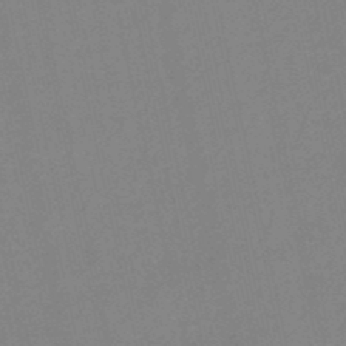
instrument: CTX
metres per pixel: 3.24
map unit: eHb
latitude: -48.3496
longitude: 84.2172
